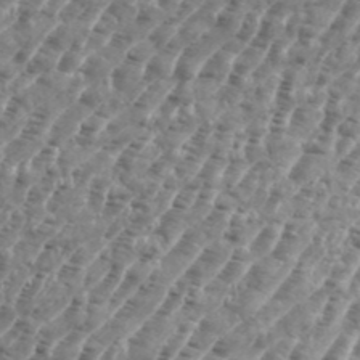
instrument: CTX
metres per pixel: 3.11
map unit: eHh
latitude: 35.8205
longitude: -135.3859
